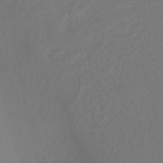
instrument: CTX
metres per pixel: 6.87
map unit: HNhu
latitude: -46.6140
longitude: 98.6707
